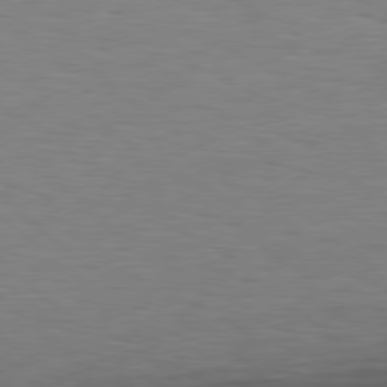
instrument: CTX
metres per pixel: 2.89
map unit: Hpe
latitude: 78.8947
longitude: -161.6316
